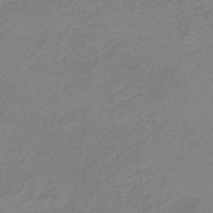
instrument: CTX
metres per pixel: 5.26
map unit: HNb
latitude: -33.8801
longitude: 58.9541
